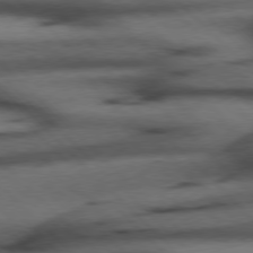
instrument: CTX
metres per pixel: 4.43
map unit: Hpe
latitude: 77.0836
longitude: -155.3671
